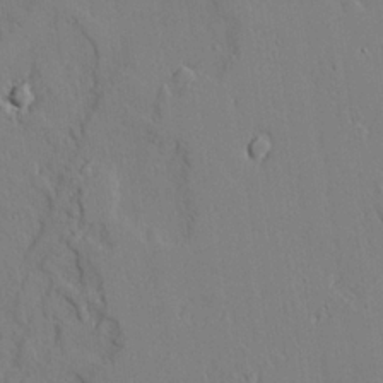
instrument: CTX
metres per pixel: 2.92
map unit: lAvf
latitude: 24.7435
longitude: -110.7246
